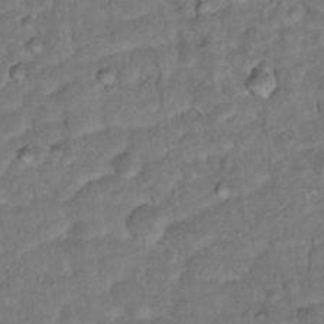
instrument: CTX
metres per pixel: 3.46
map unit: Hto
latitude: 16.0255
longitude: -35.6127
